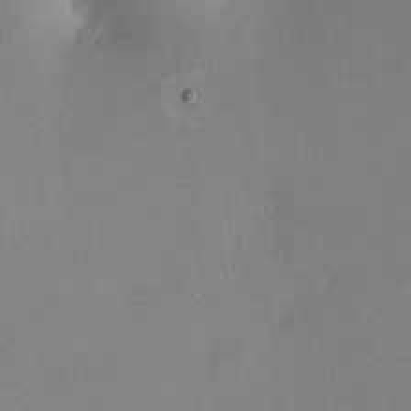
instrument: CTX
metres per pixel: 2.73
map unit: HNhu
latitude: 8.2523
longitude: 9.1053
